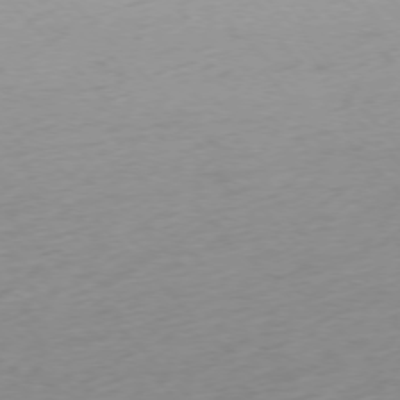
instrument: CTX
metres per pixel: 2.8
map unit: Ap
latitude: -76.5763
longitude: -63.4049
